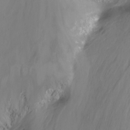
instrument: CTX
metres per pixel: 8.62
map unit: Nhu
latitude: -13.2943
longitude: -62.7058
